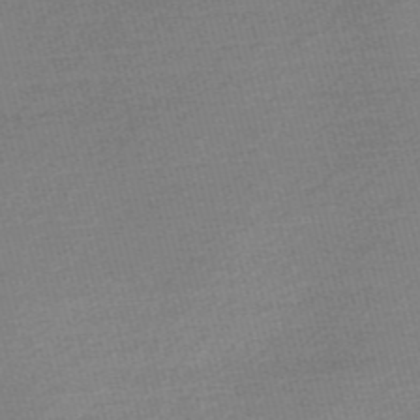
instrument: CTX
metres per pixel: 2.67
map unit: Nve
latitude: -56.9730
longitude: 61.5210
